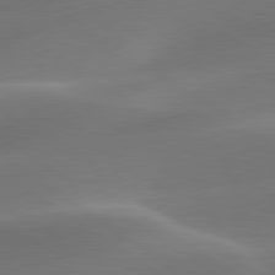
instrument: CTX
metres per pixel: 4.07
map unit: lApd
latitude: 79.9717
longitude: -91.7072
